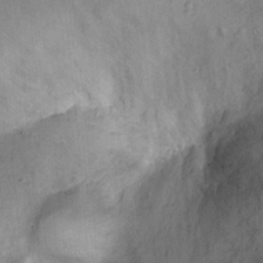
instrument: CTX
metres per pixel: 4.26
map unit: Hto
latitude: 14.9892
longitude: -38.7624
